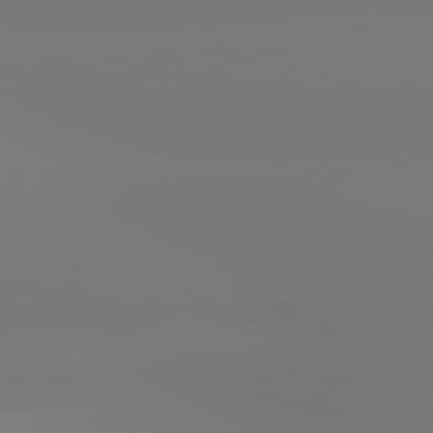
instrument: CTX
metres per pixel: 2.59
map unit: lApd
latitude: 81.8394
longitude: -149.5182
